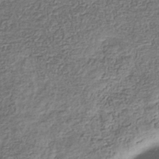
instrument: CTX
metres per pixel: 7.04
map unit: eHb
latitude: -35.8422
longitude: 80.2929
